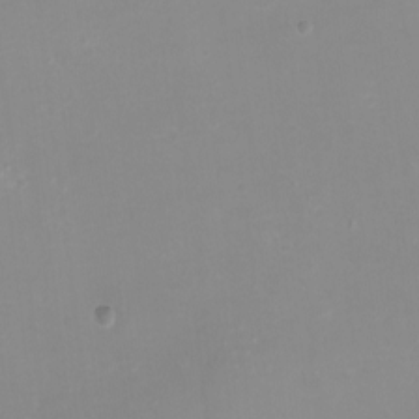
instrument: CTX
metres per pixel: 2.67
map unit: eHh
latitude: -4.1416
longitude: -76.2522
